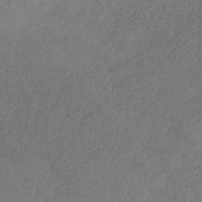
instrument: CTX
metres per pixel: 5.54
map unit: HNb
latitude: -32.4251
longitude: 58.6518
